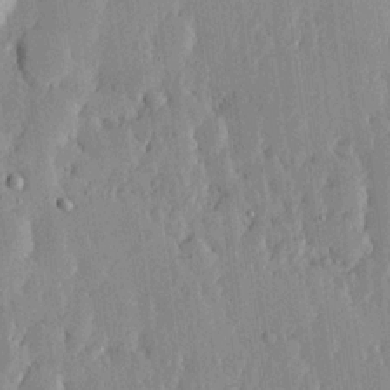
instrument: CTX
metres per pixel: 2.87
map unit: lHvf
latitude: 17.2159
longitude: -115.8961
